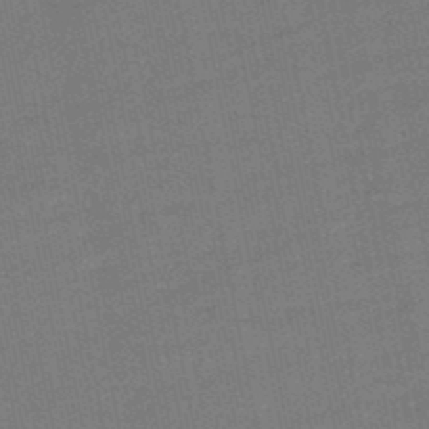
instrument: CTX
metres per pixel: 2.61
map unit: eHb
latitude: -49.6155
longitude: 78.0661
